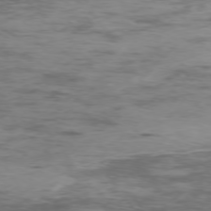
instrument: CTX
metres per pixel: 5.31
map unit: Ap
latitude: -76.7463
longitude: -69.1592
